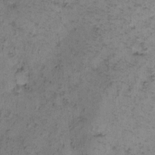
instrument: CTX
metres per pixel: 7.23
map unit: eHh
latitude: -0.5007
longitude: 18.8030
